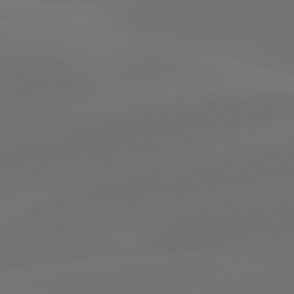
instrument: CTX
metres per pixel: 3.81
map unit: lApd
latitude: 80.4601
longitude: -84.8569
